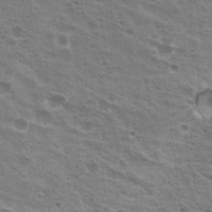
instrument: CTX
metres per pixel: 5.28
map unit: Hto
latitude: 20.3656
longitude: -31.8773
